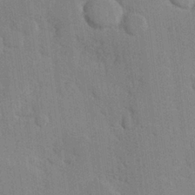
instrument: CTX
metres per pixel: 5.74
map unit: Hve
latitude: 25.9906
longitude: 151.1242
